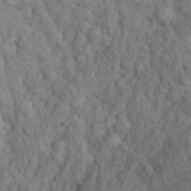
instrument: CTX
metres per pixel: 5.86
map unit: eHh
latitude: 32.5546
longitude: -67.4804
